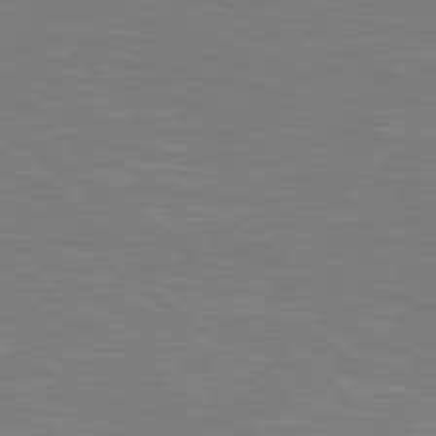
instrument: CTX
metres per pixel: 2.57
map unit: Hpe
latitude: 78.9136
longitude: -126.9703
